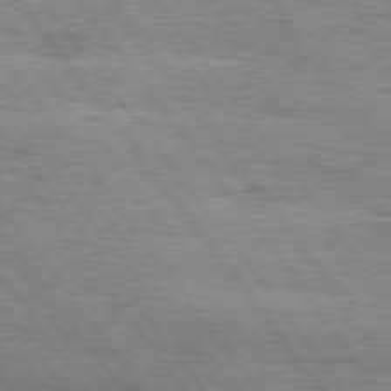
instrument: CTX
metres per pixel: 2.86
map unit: Hpe
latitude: 75.0081
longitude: -138.6490
